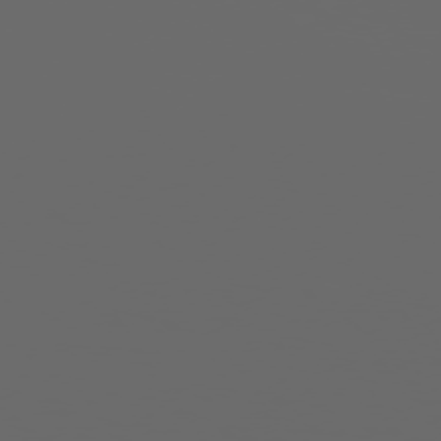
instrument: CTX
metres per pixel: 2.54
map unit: Hpe
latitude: 73.9151
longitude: -127.7450
